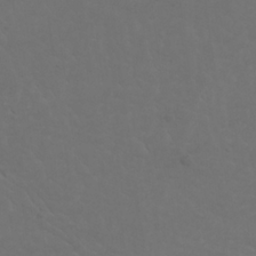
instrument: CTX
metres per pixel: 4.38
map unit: Nhu
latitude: 22.6490
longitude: -65.4426
